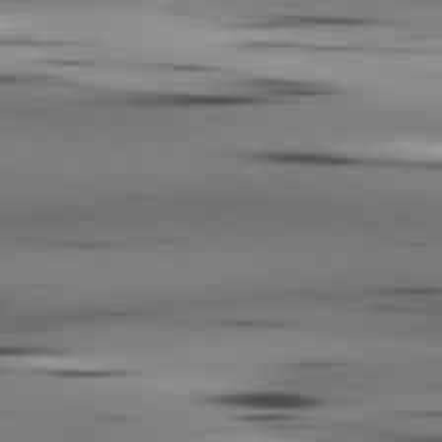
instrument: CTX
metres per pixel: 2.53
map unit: lApd
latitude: 80.5168
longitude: 160.2740
